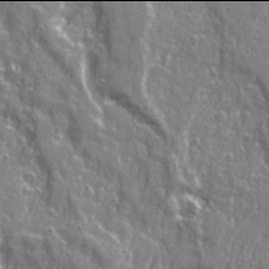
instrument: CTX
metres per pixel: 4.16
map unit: Ave
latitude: 21.9906
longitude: -133.3482
